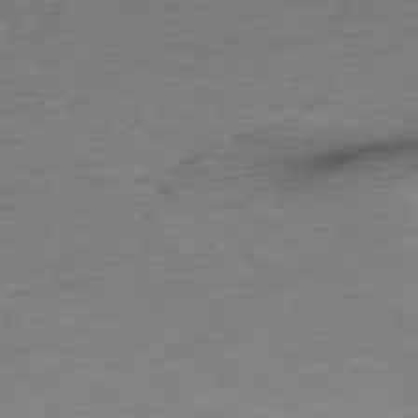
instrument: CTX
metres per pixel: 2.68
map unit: Ap
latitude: -75.8045
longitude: -84.0444
